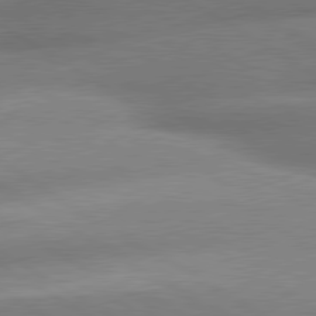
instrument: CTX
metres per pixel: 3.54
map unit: lApd
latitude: 80.1200
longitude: -162.5735
